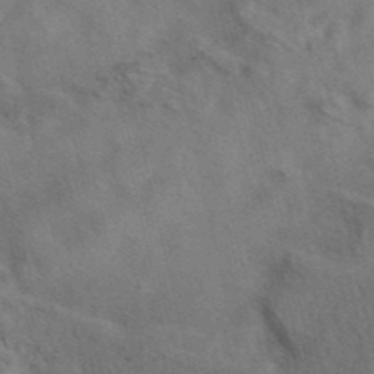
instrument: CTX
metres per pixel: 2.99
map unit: eAb
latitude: 42.1578
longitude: 108.6329
